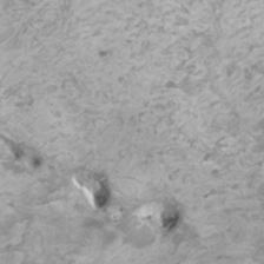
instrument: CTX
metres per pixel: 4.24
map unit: HNhu
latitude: 3.7449
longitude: -2.9513
